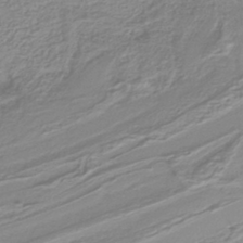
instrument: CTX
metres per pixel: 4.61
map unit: lHb
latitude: -40.5574
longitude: 52.1794
